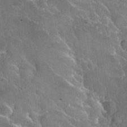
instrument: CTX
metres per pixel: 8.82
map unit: Nhu
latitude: 31.0270
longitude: -54.3656
